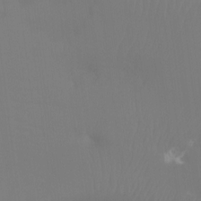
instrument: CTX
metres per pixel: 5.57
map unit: Htu
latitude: -14.1606
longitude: -44.4601
